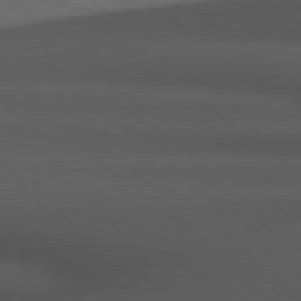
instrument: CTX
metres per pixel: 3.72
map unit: Hpe
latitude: 78.7058
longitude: -162.6113
